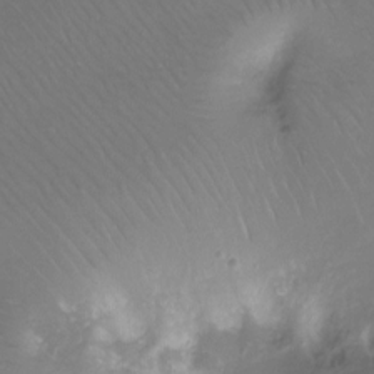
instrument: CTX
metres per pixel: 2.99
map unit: Ht
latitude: -12.3495
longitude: -45.0836
